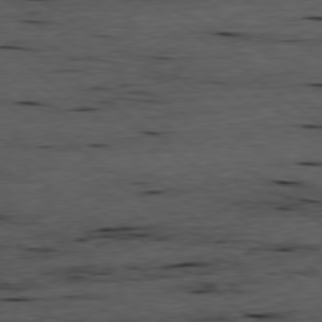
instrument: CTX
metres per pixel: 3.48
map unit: Ap
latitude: -78.7463
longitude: -90.4601
